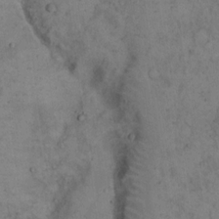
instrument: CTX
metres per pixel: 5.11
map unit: Hto
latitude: 15.8017
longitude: -61.8772
